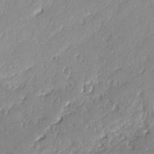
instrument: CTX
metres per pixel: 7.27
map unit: lAvf
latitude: -0.4251
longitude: -106.9136
